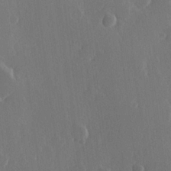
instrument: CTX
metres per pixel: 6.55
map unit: Hve
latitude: 22.8947
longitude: 146.8030
